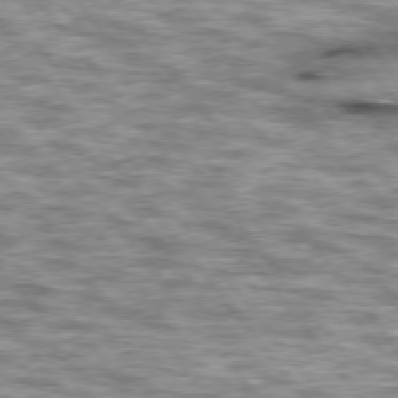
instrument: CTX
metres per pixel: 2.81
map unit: lApd
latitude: 76.0255
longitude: -48.3089
